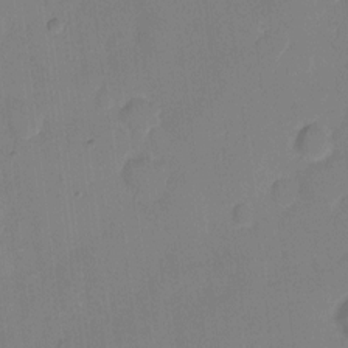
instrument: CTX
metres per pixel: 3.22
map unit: eHh
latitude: 7.8961
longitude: -65.6694
